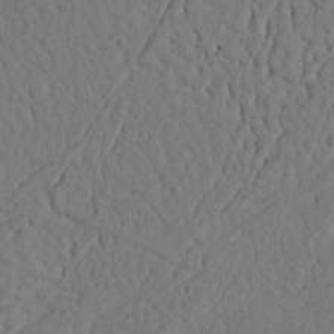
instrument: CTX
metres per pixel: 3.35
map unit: Nhu
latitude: 21.5749
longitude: -75.8017
